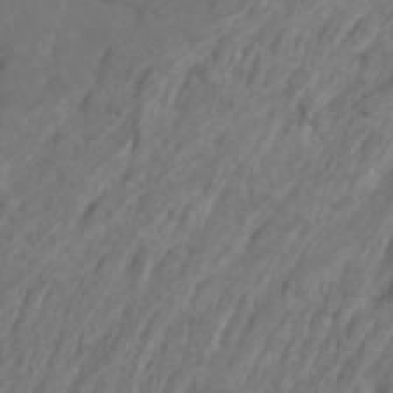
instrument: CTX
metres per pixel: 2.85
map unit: Htu
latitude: -6.4251
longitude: -70.9325
